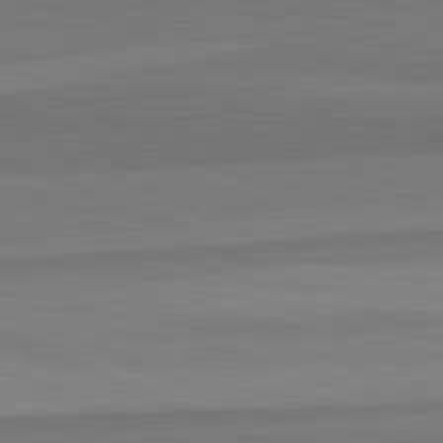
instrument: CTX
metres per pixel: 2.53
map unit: lApd
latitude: 82.7057
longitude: 158.1416
